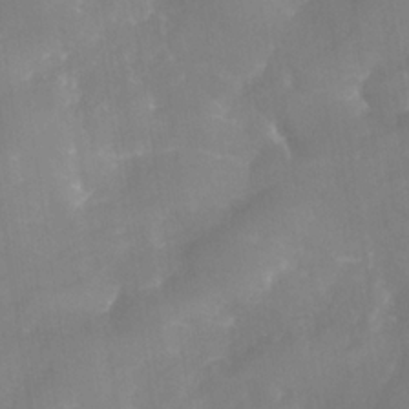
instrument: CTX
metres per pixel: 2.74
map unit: Nhe
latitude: -36.8597
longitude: -112.8758
